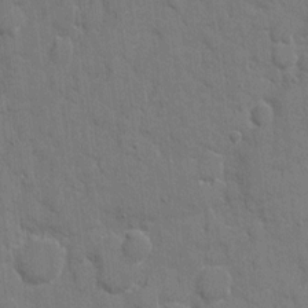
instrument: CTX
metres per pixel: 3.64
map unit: eHh
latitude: 8.7246
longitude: -67.8016
